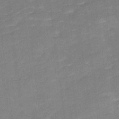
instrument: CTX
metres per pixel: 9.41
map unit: Ave
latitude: 17.2537
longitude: -136.3845
